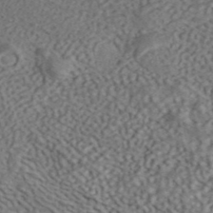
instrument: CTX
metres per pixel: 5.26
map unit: ANa
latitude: 41.7639
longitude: 51.8422
